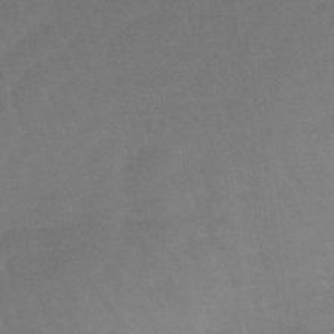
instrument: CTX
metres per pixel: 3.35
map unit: lHb
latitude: -43.6910
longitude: 79.3698
